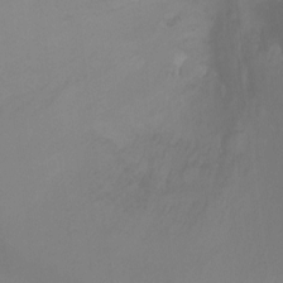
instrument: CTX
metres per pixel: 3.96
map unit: Ht
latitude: -16.5952
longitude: -50.2711
